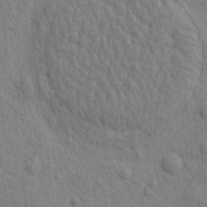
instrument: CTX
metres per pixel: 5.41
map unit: eHh
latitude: -0.8219
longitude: 18.3117
